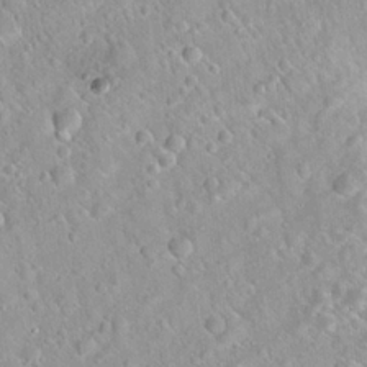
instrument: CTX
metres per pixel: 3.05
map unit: Hto
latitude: 20.9514
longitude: -52.8191
